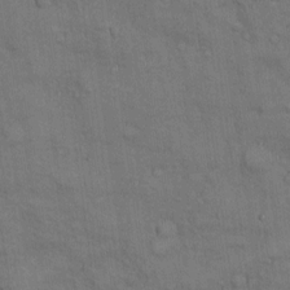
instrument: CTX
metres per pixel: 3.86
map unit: Ht
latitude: -4.1416
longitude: -13.6505
